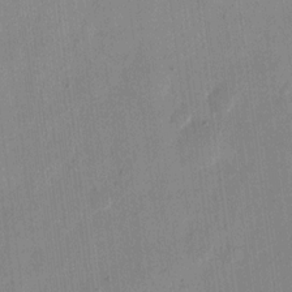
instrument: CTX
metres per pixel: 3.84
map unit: eHh
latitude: 12.5357
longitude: -68.9325
